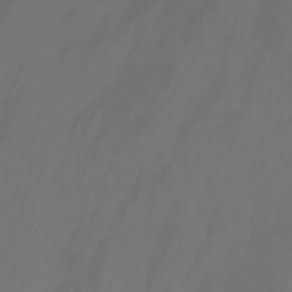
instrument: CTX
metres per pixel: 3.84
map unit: Nhu
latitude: -1.8801
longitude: -77.0647
